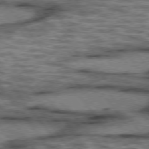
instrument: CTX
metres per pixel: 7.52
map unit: lApd
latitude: 75.7072
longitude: -48.4034
